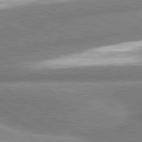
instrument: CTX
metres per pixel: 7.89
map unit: lApd
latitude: 80.5924
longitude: -162.3090
